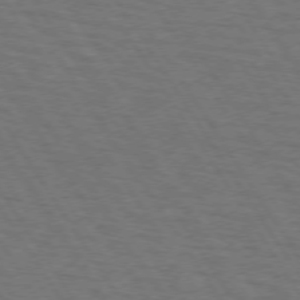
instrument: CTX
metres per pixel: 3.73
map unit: lApd
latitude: 72.9892
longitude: -72.9514
